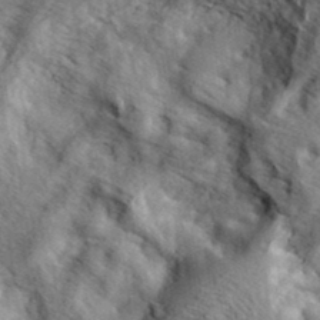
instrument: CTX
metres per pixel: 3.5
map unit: eHh
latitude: 36.9514
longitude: -80.1956
